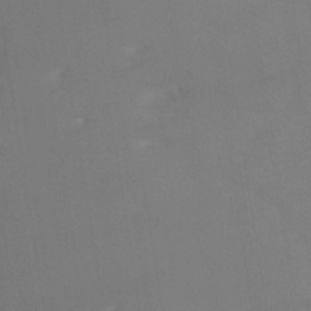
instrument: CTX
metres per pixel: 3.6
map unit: ANa
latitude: -39.4455
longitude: 95.7855
